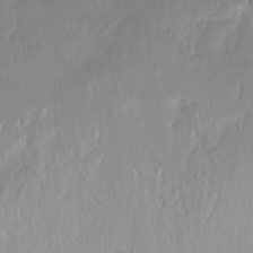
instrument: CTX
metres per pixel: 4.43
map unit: Ht
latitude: -15.2754
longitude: -54.2144
